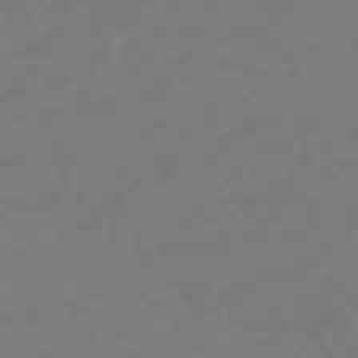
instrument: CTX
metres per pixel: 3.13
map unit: eHb
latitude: -48.8030
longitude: 85.9556
